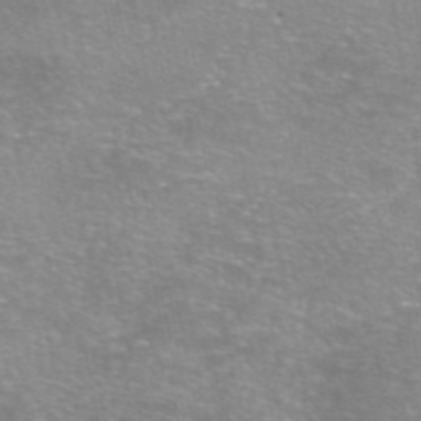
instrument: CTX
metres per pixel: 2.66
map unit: eAb
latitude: 46.3657
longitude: 102.0850
